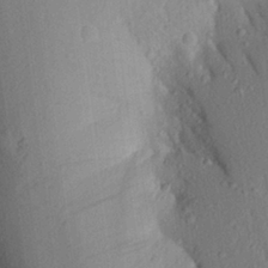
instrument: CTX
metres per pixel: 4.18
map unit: Aa
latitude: 24.7624
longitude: -150.2900
